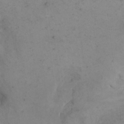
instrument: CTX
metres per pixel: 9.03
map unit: eHh
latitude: 15.3482
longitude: -67.6505
